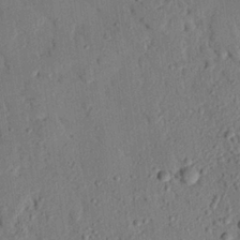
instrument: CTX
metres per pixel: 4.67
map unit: eHh
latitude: 25.2914
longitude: -78.9703
